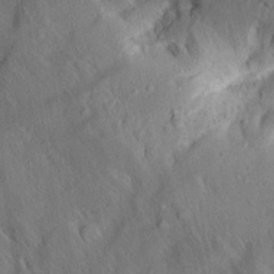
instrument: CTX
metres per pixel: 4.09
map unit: Aa
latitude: 13.3860
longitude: -141.9528
